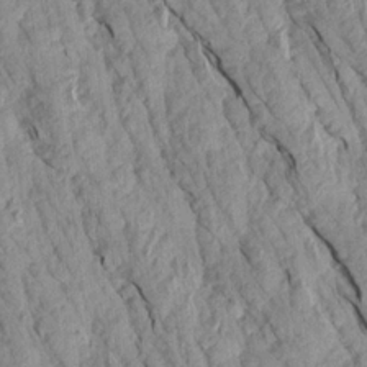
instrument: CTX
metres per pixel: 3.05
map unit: Aa
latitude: 18.1389
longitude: -146.5546
